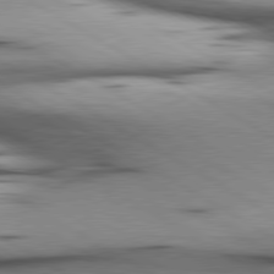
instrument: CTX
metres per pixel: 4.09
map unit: lApd
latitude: 80.2711
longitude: 158.0661
